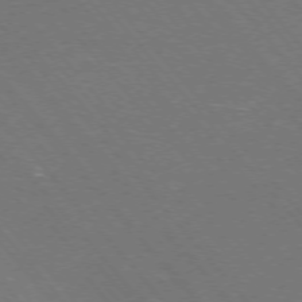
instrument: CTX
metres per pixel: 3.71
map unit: Ap
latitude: -75.8423
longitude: -69.0459
